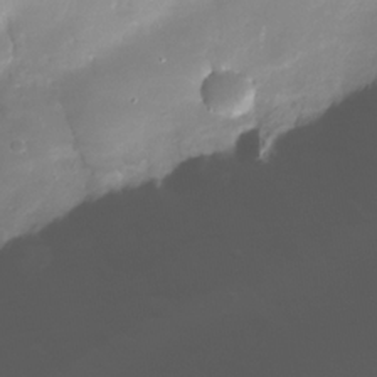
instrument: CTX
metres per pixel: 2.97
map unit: Nhe
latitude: -33.3888
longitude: -116.6113
